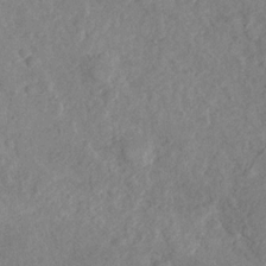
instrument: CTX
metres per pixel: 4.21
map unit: Nhu
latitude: -30.6140
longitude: -60.3656
